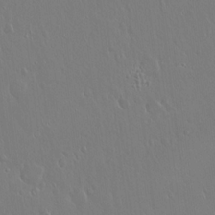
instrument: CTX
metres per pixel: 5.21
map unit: Hto
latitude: 18.1389
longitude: -57.5371
